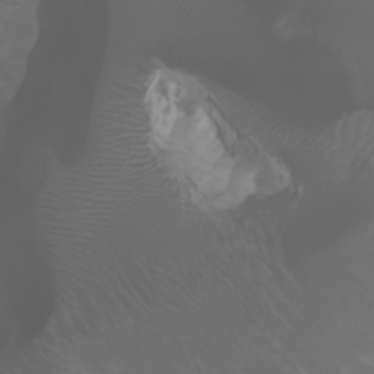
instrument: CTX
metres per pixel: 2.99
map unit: Ht
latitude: -2.7085
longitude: -61.5560
